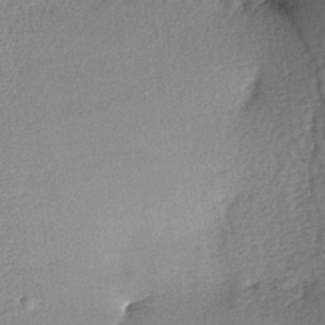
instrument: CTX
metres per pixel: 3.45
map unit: lAa
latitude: -7.6911
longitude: -125.7072
